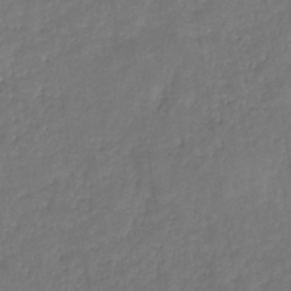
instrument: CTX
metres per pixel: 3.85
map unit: eHb
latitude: -30.8408
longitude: 71.8422
